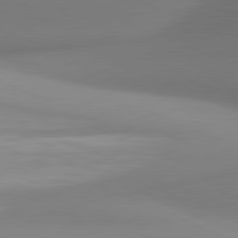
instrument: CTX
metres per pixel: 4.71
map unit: lApd
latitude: 81.3293
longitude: 142.4440
